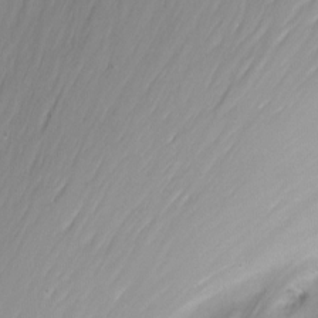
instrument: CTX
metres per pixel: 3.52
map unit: Nhu
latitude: -6.3117
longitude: -48.1767
